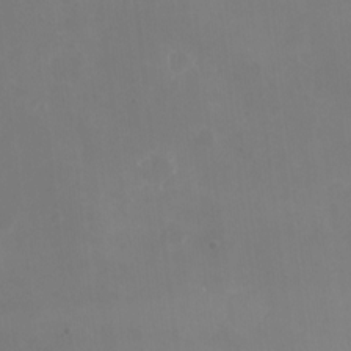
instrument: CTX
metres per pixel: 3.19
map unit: Nhe
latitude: -1.9179
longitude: -59.0459
